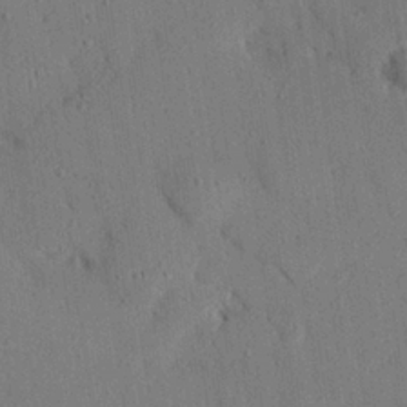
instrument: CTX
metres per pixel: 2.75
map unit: eHh
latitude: 26.4412
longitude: -80.3845
